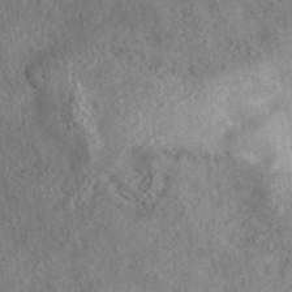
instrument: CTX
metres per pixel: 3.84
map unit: eAb
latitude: 40.8002
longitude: 103.0109
